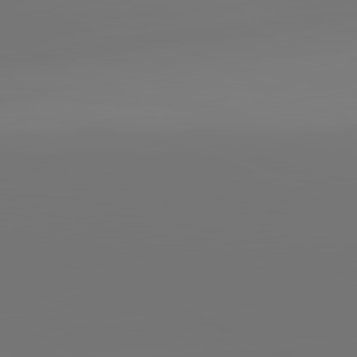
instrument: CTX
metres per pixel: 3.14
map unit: lApd
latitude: 81.8394
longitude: -152.1011
